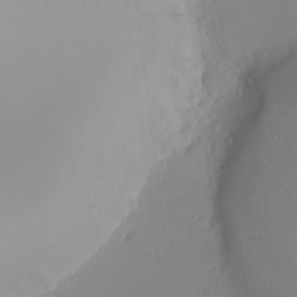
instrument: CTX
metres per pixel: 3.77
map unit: eHh
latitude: -5.2942
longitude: -86.4223
